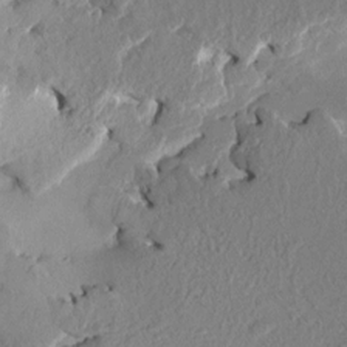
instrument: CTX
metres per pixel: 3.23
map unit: HNhu
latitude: 7.5560
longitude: -5.6505
